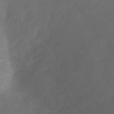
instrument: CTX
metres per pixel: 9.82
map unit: Ht
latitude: -3.1620
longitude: -61.2537
